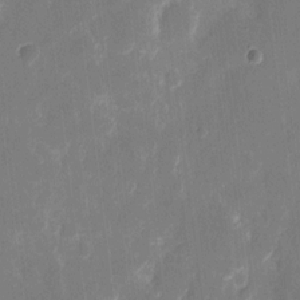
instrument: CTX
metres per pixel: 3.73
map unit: eHh
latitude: 9.4238
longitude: -70.5546
